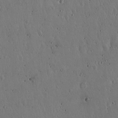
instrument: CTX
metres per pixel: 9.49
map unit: Hto
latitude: 18.0822
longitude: -59.4804
